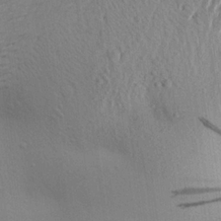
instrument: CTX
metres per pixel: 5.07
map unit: Aa
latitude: 22.1389
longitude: -148.2900
